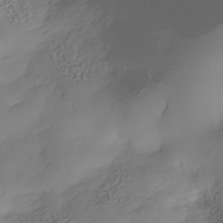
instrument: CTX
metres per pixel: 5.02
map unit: Nhe
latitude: -34.4440
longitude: -142.9703
